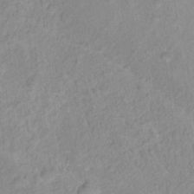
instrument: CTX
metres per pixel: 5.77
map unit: Nhu
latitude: 16.3089
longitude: -32.1389
